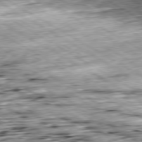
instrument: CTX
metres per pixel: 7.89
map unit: Ap
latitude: -80.1417
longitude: -88.7058
